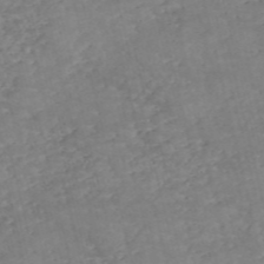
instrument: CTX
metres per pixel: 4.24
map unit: eHh
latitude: -55.3699
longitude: -90.3089
